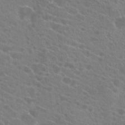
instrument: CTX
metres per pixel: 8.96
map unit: Hto
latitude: 22.5924
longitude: -39.4237
